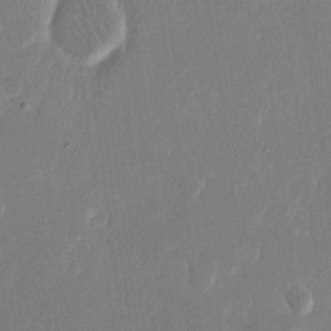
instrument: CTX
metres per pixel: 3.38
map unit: eHh
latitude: 14.8002
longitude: -70.1578
